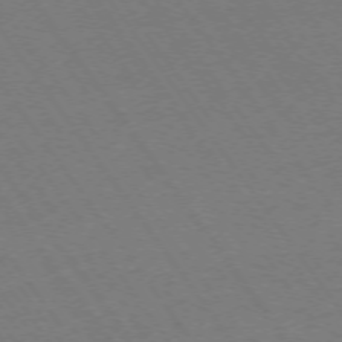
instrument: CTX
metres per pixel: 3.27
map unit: Ap
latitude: -74.2362
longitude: -77.7260
